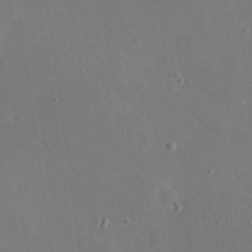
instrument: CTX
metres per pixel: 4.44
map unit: eHh
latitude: 19.4237
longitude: -68.7246
